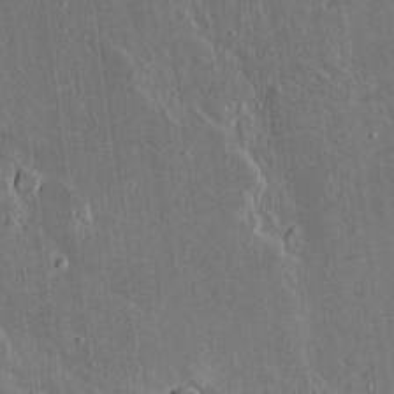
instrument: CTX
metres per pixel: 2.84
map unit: lAvf
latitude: 15.7450
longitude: -128.8002
